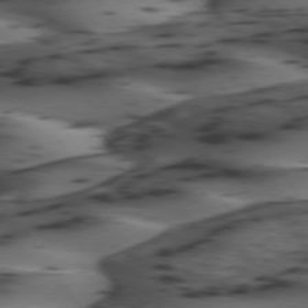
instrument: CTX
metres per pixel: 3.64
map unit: lApd
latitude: 74.4412
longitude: -71.4048
